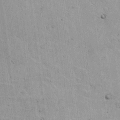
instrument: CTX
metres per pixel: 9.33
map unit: lAvf
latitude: 15.7261
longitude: -128.1011
